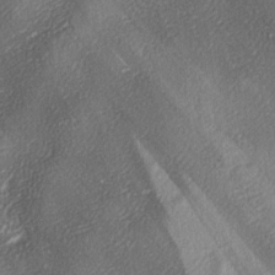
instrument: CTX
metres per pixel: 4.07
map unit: lAa
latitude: -4.3684
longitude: -124.6491
